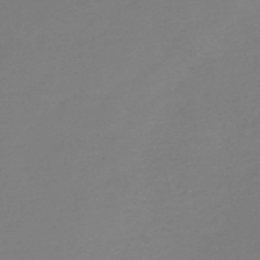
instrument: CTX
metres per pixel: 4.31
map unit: HNb
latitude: -44.5007
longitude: -45.4237
